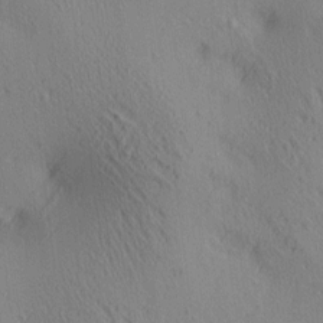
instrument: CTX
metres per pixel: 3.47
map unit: lAa
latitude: 4.4034
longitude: -117.1781
